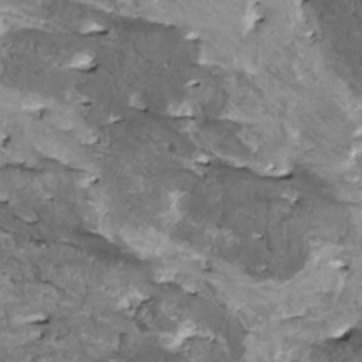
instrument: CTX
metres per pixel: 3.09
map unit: HNhu
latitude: 1.2348
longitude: 5.3509
